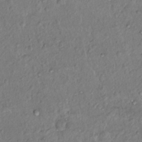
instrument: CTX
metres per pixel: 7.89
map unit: Hto
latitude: 14.8380
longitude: -30.0444
